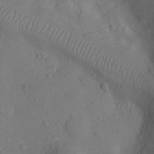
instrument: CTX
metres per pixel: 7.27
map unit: Ht
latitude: -10.2551
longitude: -22.8002
